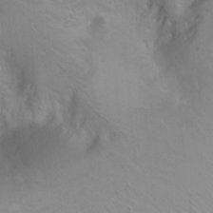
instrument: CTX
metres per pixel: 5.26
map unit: Htu
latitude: -6.1794
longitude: -69.0080
